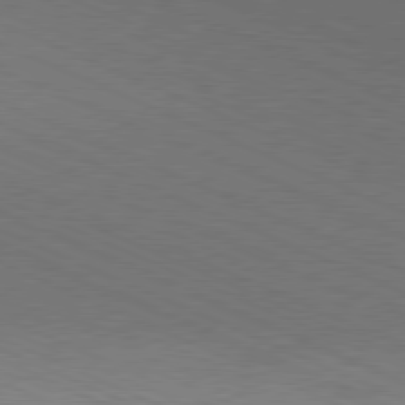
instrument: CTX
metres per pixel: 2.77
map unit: Hpe
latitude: -81.4266
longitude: 15.9367
